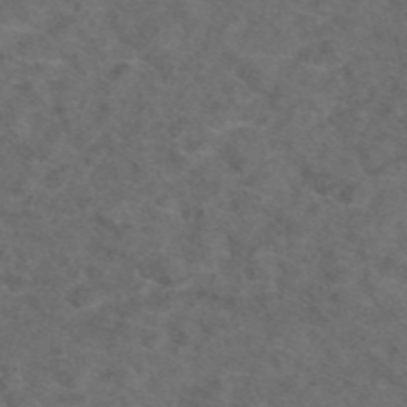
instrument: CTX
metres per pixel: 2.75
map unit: eAb
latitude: 47.6694
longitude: 109.7855
